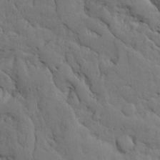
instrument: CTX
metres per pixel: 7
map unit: Ave
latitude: 13.9150
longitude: -131.8017
